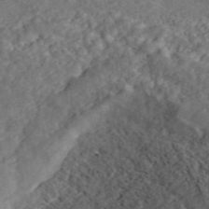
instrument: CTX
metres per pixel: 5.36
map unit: ANa
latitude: 44.8758
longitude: 46.5384
